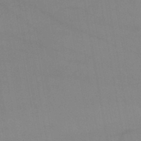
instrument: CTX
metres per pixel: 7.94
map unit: lHb
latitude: -44.7652
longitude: 76.8786
